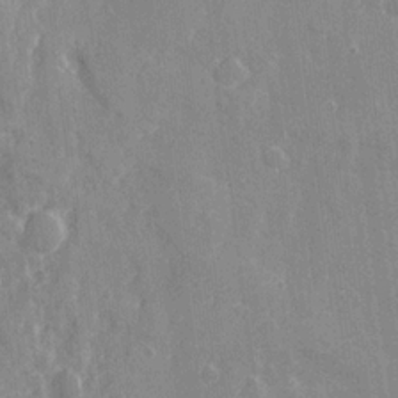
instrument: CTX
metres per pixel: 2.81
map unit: Ave
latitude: 22.1011
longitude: -133.9717
